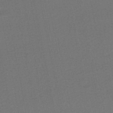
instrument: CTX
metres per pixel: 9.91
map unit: HNhu
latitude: -47.3131
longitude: 98.3306
